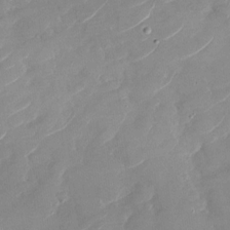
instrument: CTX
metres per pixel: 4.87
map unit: Nhu
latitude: -28.9164
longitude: -73.0459
